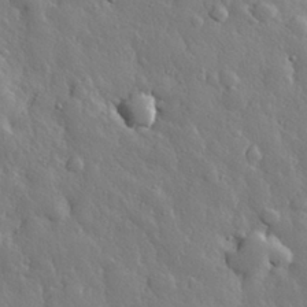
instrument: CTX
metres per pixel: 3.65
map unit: eHh
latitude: 30.3657
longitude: -78.5924
